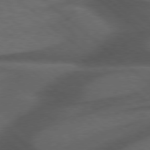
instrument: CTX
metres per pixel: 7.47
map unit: Hpe
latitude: 77.5560
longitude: -150.8947
